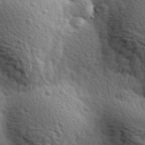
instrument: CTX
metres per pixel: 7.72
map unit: Hve
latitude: 23.8016
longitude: -97.1781
